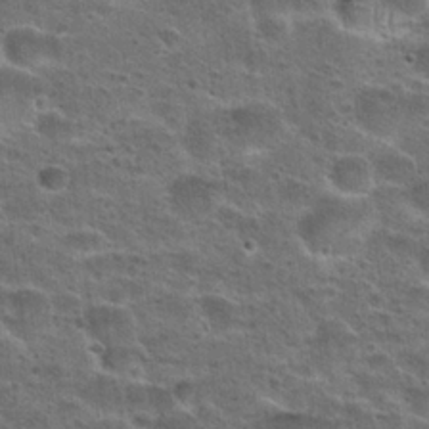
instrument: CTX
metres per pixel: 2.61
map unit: Hto
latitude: 23.7072
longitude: -49.2726
